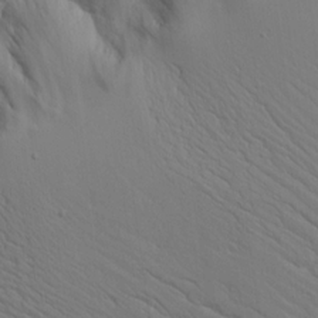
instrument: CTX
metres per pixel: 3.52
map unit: lAvf
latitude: 16.3089
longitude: -126.4601
